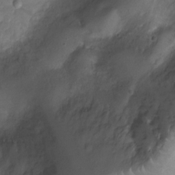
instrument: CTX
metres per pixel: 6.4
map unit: Ht
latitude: -10.0094
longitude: -20.1578
